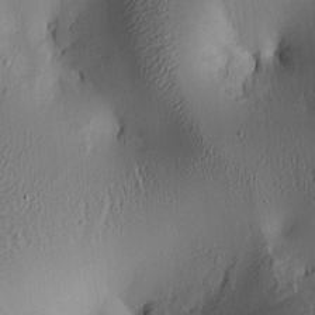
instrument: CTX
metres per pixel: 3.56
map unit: lAa
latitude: 5.5182
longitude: -113.5182
